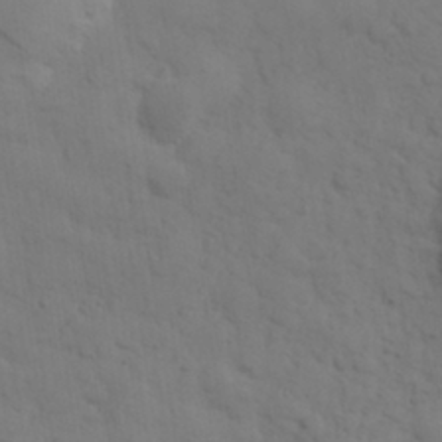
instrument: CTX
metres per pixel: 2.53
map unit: eHh
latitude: 30.2145
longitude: -69.6505
